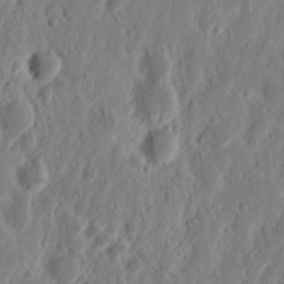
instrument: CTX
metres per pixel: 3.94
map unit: Nhu
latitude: 13.9717
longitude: -73.0648
